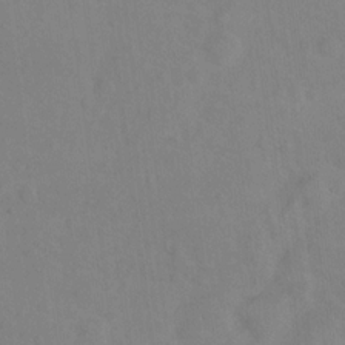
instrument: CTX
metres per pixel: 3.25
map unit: Nhu
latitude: 13.1214
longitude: -36.4979
